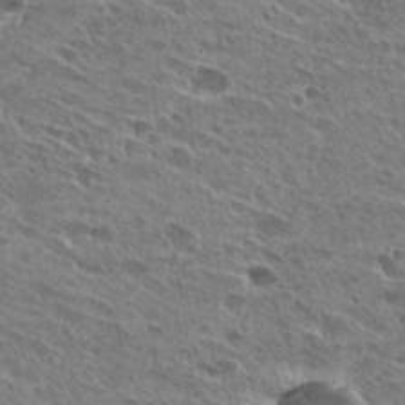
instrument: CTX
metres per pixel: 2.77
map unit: Hto
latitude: 27.6127
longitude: -44.0444
